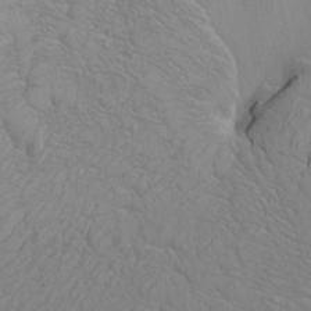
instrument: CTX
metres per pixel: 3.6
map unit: Htu
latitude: -7.5399
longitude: -66.8946
